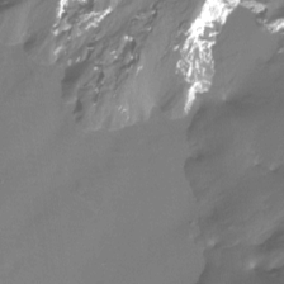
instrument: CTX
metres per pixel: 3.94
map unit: Htu
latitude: -13.3699
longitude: -45.5182
